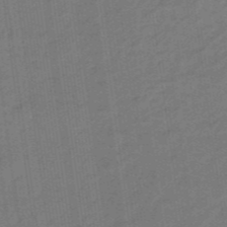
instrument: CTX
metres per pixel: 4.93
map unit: eHb
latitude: -47.0297
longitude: 87.1242
